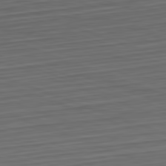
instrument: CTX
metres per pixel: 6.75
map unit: Hpe
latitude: -82.7274
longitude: 14.9353
